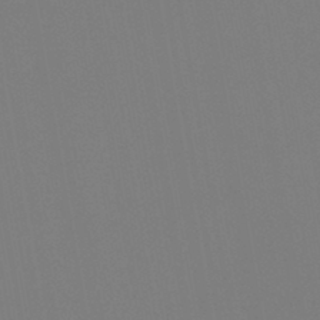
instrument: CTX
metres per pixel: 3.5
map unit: HNb
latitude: -44.5574
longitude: -44.5168
